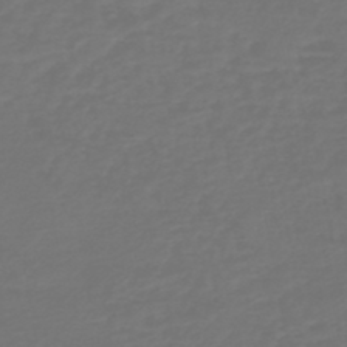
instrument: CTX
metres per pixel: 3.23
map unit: HNb
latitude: -47.2943
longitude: 55.3699
